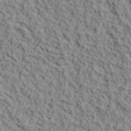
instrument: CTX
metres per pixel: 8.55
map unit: lHvf
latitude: 39.3671
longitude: -87.6505
